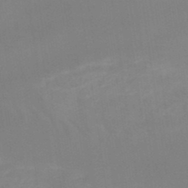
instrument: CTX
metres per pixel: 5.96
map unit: lHb
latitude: -48.3307
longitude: 67.2943
